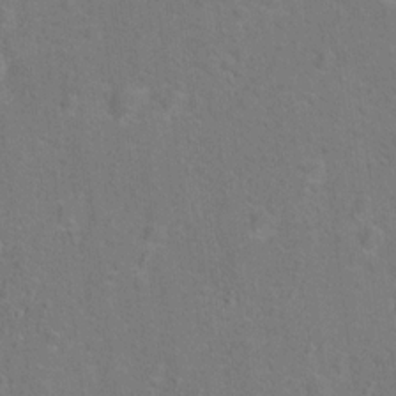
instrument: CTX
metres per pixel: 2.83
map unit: Hto
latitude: 15.1593
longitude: -41.7449
